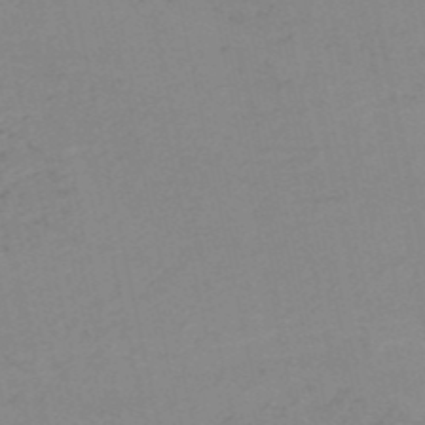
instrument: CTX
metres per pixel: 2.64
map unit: HNb
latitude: -51.8611
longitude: -52.2145
